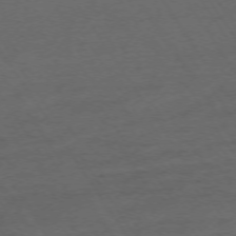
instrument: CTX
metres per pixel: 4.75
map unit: Ap
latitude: -74.2740
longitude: -75.4615
